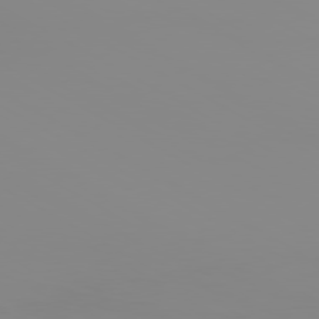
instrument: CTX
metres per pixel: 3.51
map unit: Ap
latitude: -80.4629
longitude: -58.8191
